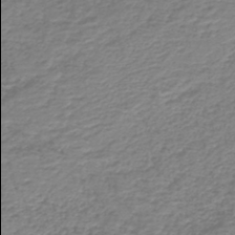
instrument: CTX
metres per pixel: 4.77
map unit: HNb
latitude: -41.7100
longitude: 50.0094
